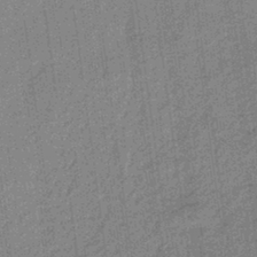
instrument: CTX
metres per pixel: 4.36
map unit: lHb
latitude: -40.8597
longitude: 69.7099
